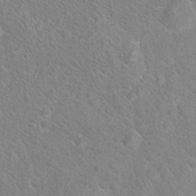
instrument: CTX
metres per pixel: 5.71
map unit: Hto
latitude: 19.1592
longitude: -44.2711
